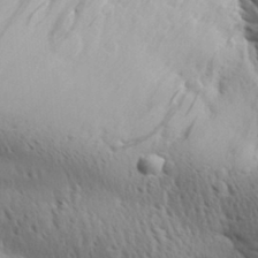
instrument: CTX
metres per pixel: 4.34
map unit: Aa
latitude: 29.2726
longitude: -139.7639
